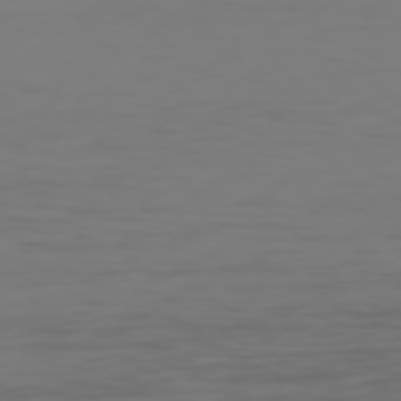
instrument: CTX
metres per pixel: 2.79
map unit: Hpe
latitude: 74.0822
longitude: -127.0648
